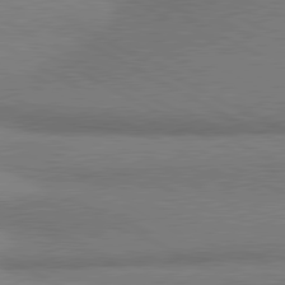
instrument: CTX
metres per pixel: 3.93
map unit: lApd
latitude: 80.6490
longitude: 165.6911
